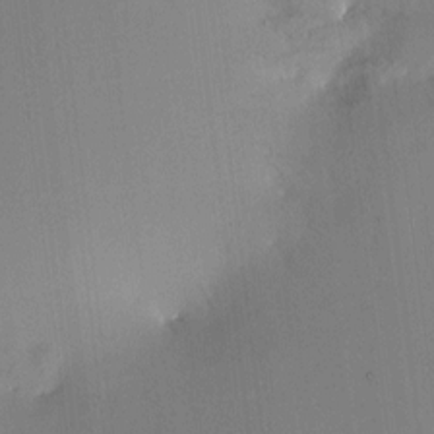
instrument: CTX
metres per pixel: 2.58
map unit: HNhu
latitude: 7.7261
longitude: 8.3873
